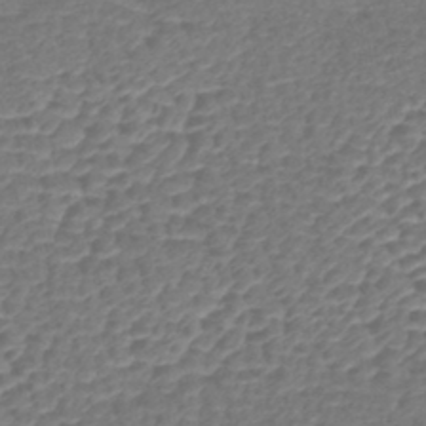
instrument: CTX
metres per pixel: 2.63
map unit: lHb
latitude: -42.8030
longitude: 78.7274
